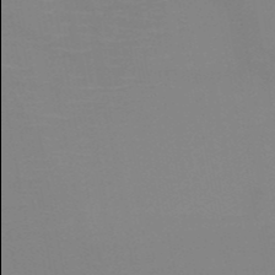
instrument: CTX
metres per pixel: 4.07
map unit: HNb
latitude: -51.0486
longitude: -45.9906
